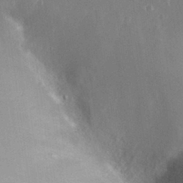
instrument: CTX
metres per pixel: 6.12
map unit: Nhu
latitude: 30.7813
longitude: -56.4223
